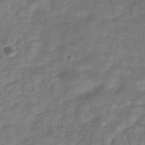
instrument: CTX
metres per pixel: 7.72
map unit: Hve
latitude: -32.3684
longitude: 92.5196
